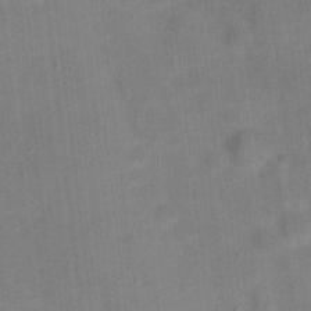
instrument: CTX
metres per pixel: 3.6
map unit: Hto
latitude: 16.9892
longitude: -38.9514
